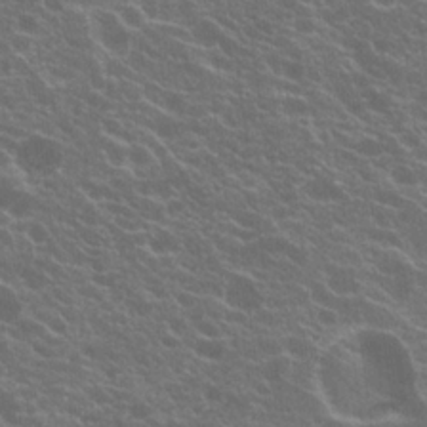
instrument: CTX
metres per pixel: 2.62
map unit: Hto
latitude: 21.2159
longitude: -34.8947
